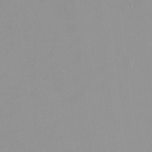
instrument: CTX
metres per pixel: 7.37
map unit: HNhu
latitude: -0.1039
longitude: -5.5749
